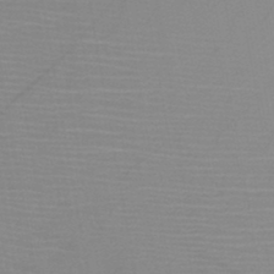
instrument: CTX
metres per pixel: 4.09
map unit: HNb
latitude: -45.5399
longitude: -42.8380
